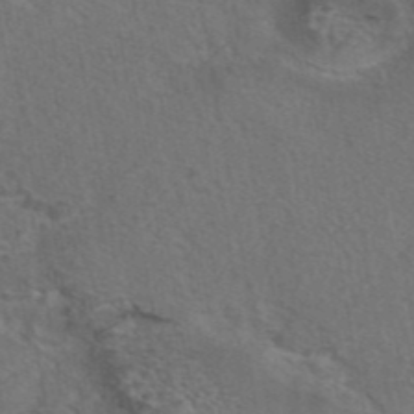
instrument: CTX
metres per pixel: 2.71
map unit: eAb
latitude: 43.5371
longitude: 104.1417
